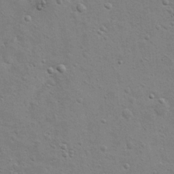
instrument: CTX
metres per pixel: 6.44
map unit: Hto
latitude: 11.2537
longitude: -37.0836
